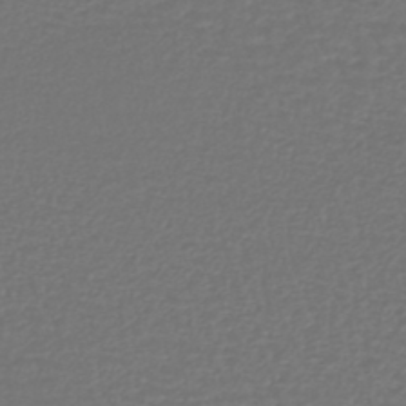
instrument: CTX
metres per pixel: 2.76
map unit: lHb
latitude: -41.8800
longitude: 72.4629
